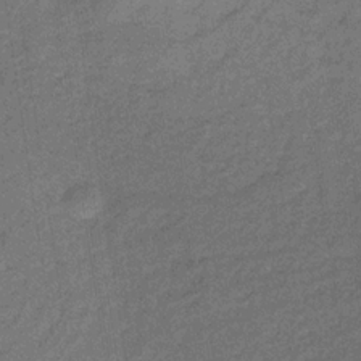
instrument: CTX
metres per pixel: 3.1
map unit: lHb
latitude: -33.1431
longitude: 66.6329
